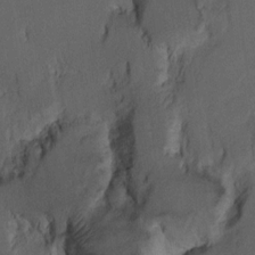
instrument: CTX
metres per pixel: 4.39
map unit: Ht
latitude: 10.8191
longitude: -33.6127
